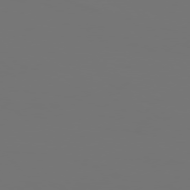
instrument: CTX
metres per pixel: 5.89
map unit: Hpe
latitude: 76.0444
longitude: -139.1592
